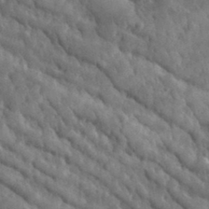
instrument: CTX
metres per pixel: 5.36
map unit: lHvf
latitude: 35.1214
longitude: -87.2915
